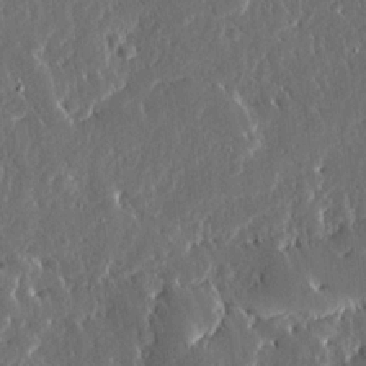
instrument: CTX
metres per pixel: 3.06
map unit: Ave
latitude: 14.9892
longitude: -139.0836
